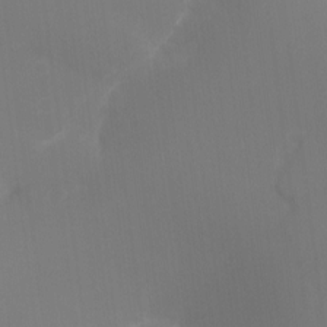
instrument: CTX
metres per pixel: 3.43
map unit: Ht
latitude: -16.6708
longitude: -41.9906
